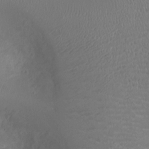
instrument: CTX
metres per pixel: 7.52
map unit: Ht
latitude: -3.5966
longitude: -16.3845
